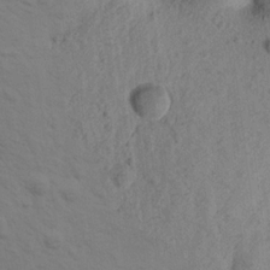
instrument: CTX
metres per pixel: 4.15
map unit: Aa
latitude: 17.0270
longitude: -144.5168
